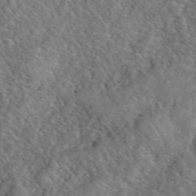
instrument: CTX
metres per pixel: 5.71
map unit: eHh
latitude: 40.7435
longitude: -56.9891
